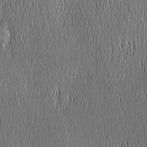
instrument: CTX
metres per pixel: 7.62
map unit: Nhu
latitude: -4.6329
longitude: -151.6694
